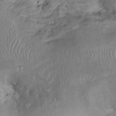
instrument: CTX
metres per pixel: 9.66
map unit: Ht
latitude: 14.0822
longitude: -40.6301
